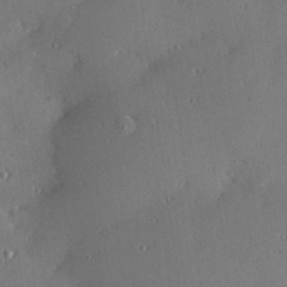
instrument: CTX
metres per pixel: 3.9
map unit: Hve
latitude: 27.7072
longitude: -91.0647
